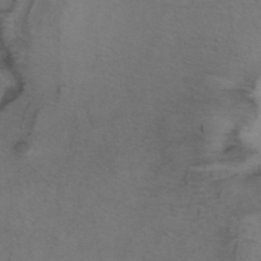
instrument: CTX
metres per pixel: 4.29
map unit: ANa
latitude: 40.1766
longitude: 28.6141
